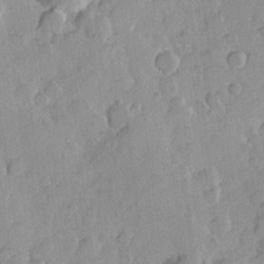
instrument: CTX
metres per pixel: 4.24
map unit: Hve
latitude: 23.8016
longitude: 149.0865
